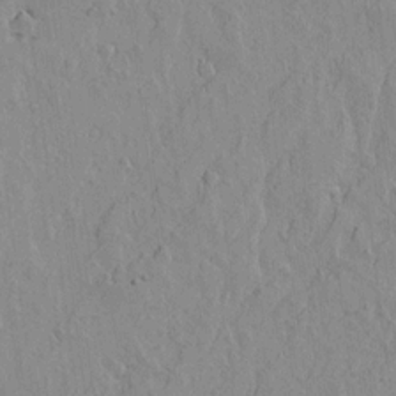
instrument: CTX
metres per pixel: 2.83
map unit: lAvf
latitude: 14.7625
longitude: -125.4426
